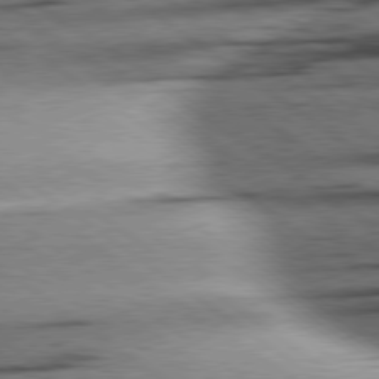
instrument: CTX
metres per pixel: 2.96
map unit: lApd
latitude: 78.9514
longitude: -155.3482
